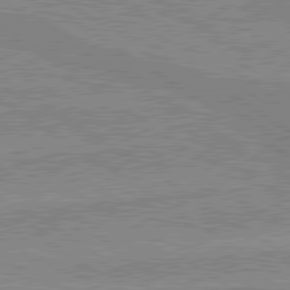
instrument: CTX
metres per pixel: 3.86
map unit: lApd
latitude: 80.1389
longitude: -174.3845
